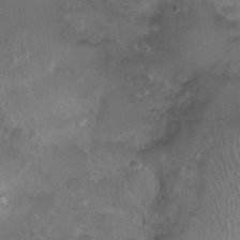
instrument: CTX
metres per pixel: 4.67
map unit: Nhu
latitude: 2.8569
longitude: -15.3671
